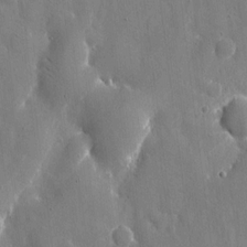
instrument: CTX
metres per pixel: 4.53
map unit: eHh
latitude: 9.9528
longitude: -69.7828
